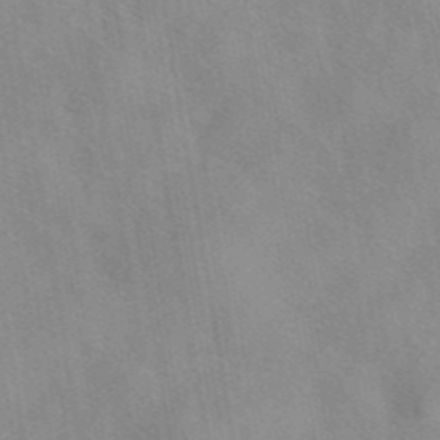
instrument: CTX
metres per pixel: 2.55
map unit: eAb
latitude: 42.5546
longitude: 107.2187
